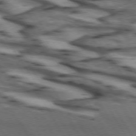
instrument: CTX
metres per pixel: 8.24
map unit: lApd
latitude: 73.0459
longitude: -57.5560
